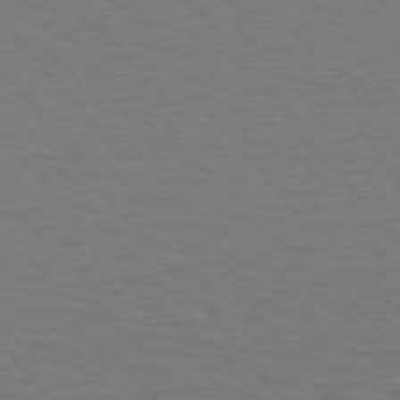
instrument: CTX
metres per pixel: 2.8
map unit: Hpe
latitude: 74.8947
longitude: -132.1956
